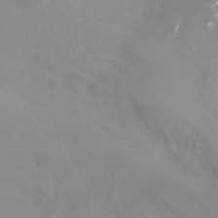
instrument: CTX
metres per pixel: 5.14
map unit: Ht
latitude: -5.3887
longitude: -26.4034
